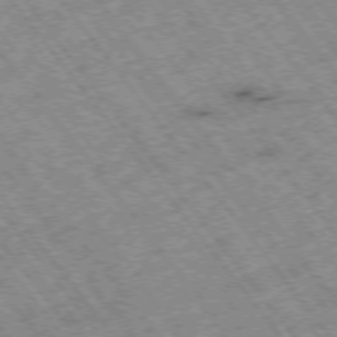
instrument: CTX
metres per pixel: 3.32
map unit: Hpe
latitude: -75.5777
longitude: -20.8380
